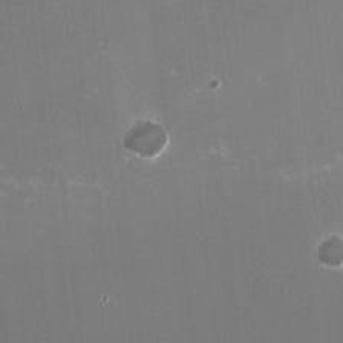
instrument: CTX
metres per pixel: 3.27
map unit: HNhu
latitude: -1.7100
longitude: -5.6694
